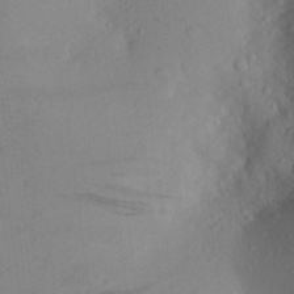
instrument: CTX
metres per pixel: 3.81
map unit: Aa
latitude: 26.3089
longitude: -147.3860
